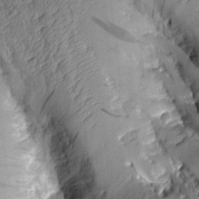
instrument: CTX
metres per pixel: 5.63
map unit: Aa
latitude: 8.8380
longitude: -128.5357
